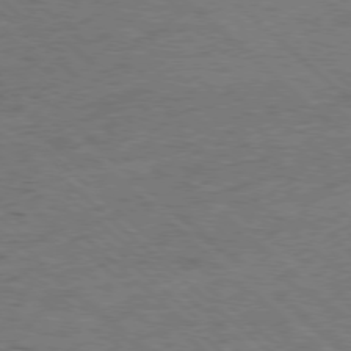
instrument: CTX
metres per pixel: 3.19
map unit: Hpe
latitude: -78.5762
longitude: 16.6330
